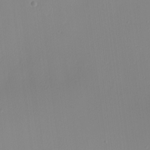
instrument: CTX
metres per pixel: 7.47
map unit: Nhu
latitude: -0.2929
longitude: -78.7247
